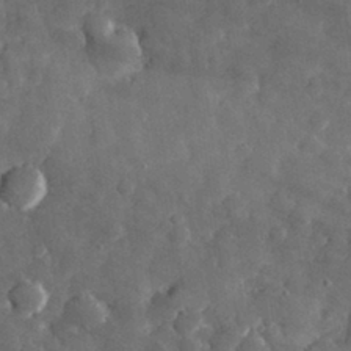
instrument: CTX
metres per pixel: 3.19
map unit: eHh
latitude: 31.0648
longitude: -69.5371
